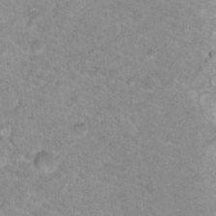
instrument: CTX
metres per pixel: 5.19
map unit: Nhu
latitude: 18.4412
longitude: -31.4616
